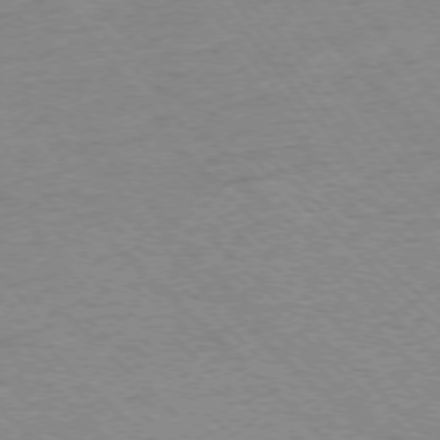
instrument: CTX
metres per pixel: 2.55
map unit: Ap
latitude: -75.4077
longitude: -79.7828
